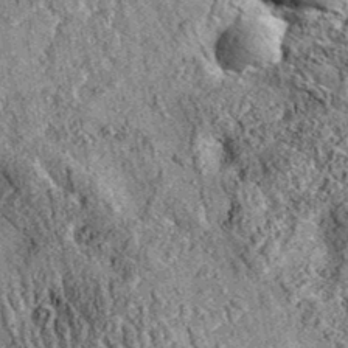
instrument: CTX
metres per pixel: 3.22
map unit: eAb
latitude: 36.2711
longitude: 109.8611
